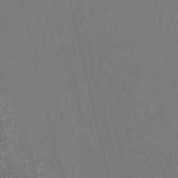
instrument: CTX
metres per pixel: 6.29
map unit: HNb
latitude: -54.7274
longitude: -39.8583
